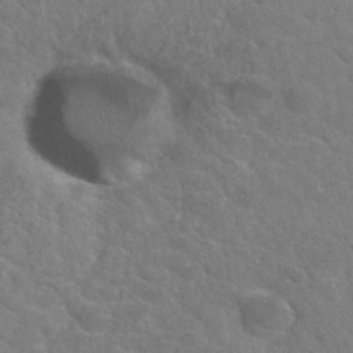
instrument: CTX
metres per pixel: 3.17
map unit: Nhu
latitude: 30.7247
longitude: -48.7246
